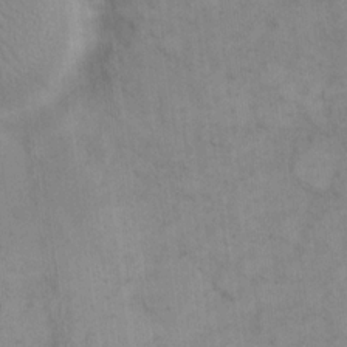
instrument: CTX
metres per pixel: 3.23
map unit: eHh
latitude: 15.3104
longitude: -66.8191
